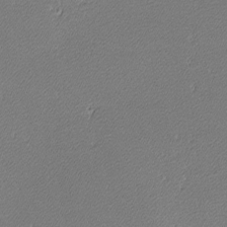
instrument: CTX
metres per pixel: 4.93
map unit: lHvf
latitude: -11.8800
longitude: -103.7260
